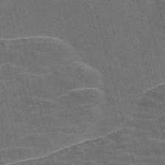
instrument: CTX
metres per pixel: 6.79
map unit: Nve
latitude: -58.0472
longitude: 64.7463
